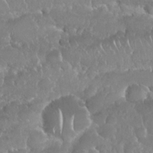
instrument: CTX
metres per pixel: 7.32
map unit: Nhu
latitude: 25.4615
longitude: -60.8569
